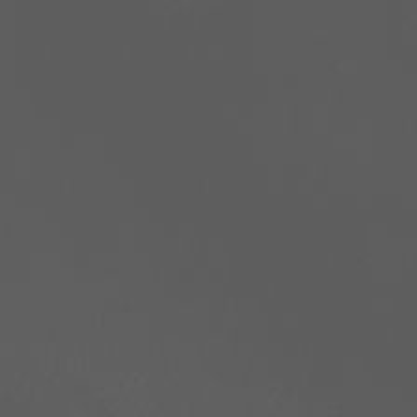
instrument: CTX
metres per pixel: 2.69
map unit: eHh
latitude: -2.8030
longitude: 19.7478
